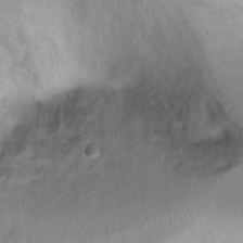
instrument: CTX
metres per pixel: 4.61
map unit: Hto
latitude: 7.2537
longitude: -37.2159
